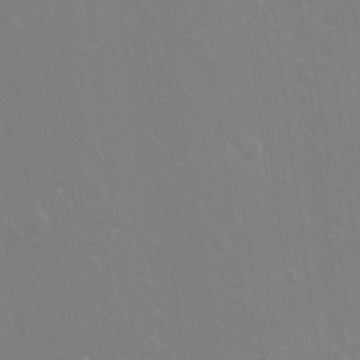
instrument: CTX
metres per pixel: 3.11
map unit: Hto
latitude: -8.6707
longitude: -43.3482
